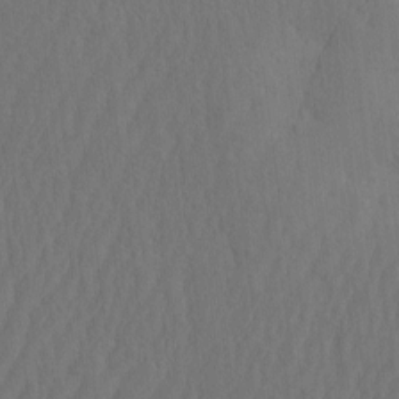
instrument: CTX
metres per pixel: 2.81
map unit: eHh
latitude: -2.4817
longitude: 16.4062
